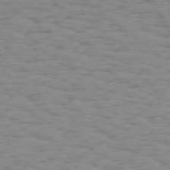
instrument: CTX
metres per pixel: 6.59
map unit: Hpe
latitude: 74.1011
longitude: -136.1200
